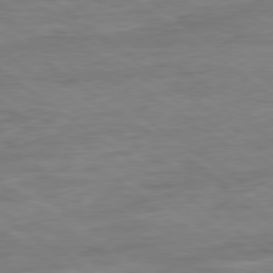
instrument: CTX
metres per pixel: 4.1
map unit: Ap
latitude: -80.1417
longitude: -80.7624
